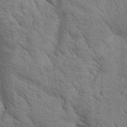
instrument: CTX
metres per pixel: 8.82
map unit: Htu
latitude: -0.6141
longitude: 174.2928
